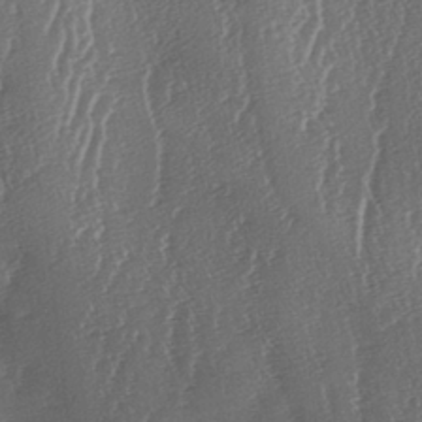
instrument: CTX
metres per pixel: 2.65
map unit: lAa
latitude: -6.9541
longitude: -129.5938
